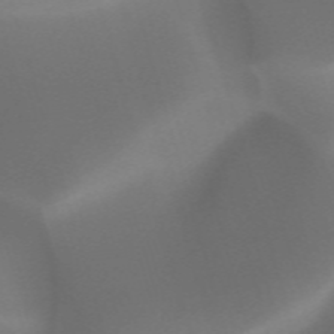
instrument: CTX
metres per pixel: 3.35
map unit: HNhu
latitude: -47.5210
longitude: 30.6329
